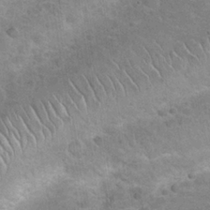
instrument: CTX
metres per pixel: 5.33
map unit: Hto
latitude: 21.3104
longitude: -49.0458
